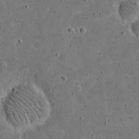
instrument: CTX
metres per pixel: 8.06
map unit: eHh
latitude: 21.2726
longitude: -65.3860
